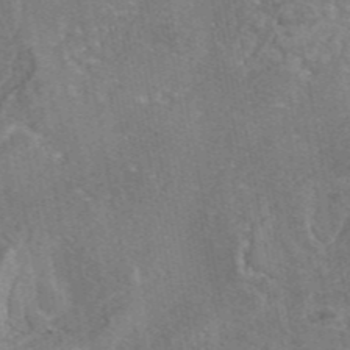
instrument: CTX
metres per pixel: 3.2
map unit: eAb
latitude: 45.8772
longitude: 107.3888
